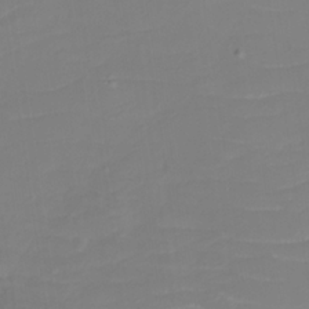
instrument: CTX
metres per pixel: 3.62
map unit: eHh
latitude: -3.9178
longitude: -75.9906
